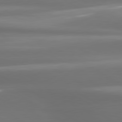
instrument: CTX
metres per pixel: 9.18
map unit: lApd
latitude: 80.7057
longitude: -139.2726
